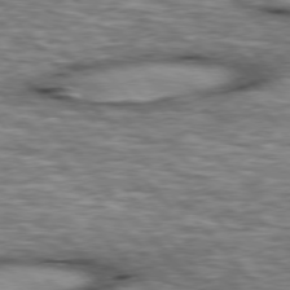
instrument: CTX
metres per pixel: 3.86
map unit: lApd
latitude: 76.4790
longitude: -49.3860
